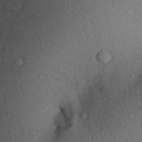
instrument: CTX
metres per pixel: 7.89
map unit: Aa
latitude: 26.9514
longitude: -136.2901
